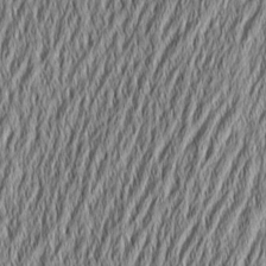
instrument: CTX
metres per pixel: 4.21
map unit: Aa
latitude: 6.5546
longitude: -129.4804
